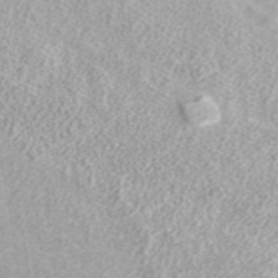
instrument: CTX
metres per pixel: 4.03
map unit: ANa
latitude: 37.3482
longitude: 15.5777
